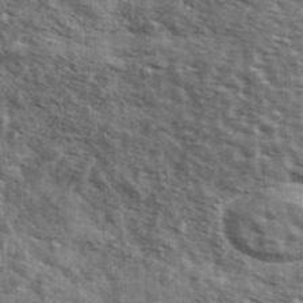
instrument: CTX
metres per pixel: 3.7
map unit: Ave
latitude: 42.3845
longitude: -107.0647
